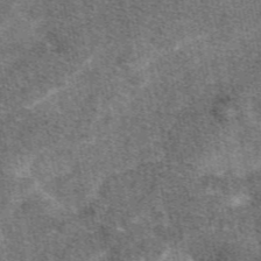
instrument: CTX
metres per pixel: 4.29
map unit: eAb
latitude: 47.9339
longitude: 117.4454
